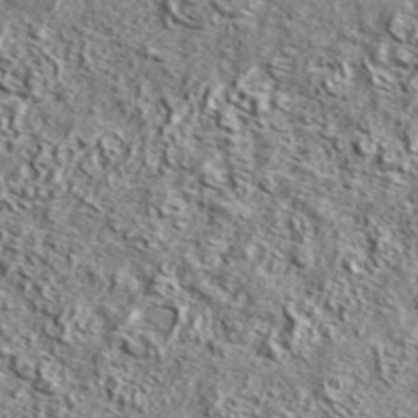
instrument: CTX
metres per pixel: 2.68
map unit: lHvf
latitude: 42.5735
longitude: -88.4601
